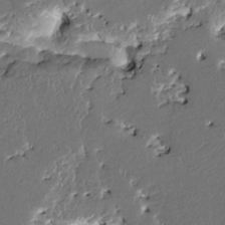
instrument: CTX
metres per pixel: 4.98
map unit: HNhu
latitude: 5.5371
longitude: -5.7261
